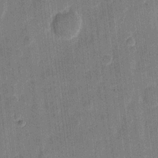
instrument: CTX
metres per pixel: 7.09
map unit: eHh
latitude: 10.9703
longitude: -66.1011
